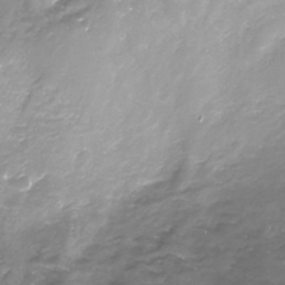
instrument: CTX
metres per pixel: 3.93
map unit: Nhe
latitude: -32.5196
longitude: -93.1214
